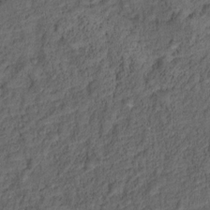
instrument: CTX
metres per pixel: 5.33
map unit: Nhu
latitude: 12.5924
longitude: -28.5168
